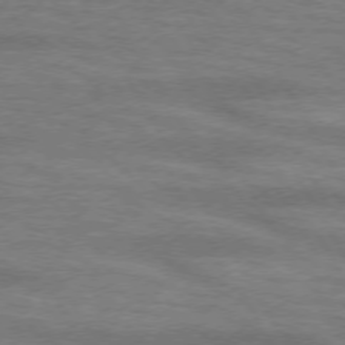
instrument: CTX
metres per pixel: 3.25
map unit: lApd
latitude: 73.7072
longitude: -55.8205
